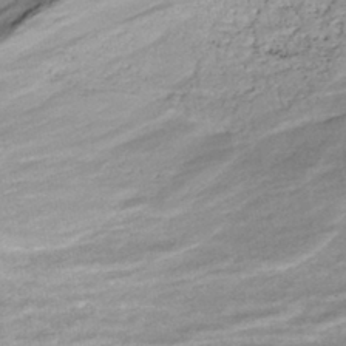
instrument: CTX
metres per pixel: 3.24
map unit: ANa
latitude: -43.1053
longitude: 107.8423
